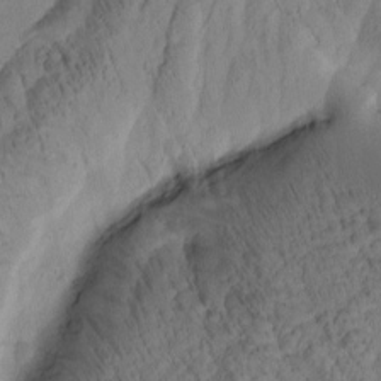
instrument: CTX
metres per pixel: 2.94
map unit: Htu
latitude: 0.8947
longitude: 175.7288
